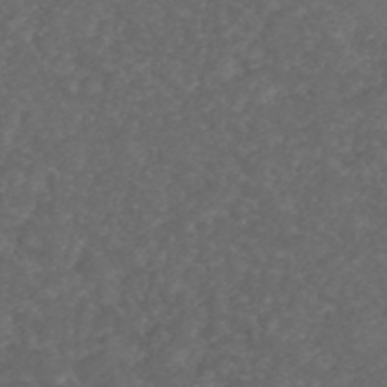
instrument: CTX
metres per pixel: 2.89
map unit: ANa
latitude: 38.9891
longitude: 24.1228
